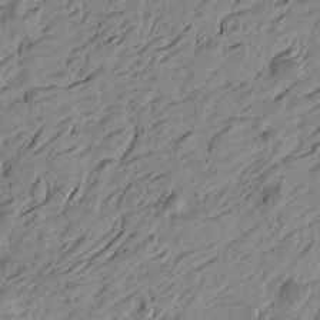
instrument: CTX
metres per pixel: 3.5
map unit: Htu
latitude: -4.7274
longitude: -179.5183
